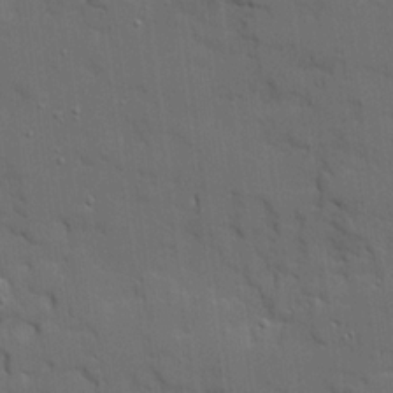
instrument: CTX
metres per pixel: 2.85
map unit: Ave
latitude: 19.0647
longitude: -128.6490
